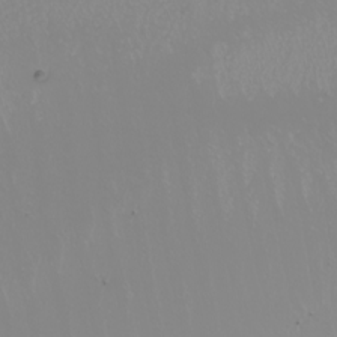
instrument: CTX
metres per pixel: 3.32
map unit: Nhu
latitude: -7.2565
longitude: -93.7638
